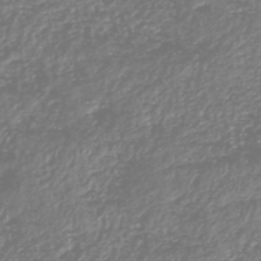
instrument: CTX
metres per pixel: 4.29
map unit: HNhu
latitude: -47.1998
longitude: 28.9353
